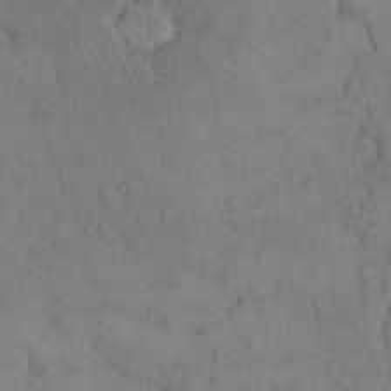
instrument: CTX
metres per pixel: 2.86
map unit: Hto
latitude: 14.5168
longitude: -61.6127
